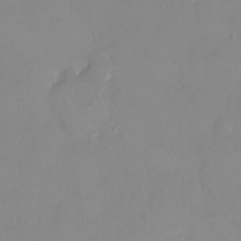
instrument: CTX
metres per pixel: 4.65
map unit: HNhu
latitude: 3.8205
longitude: 7.6533
